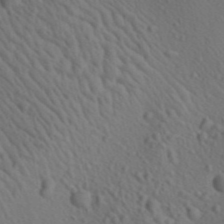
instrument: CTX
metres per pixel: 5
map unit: Aa
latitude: 23.2915
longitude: -138.7435
